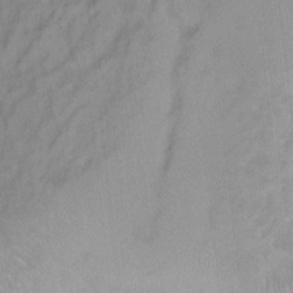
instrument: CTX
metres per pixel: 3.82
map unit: Ht
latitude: -2.1227
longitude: -33.3482
